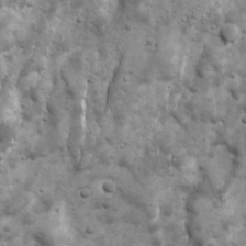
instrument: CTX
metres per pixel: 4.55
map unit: Ave
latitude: 16.9136
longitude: -133.4804
